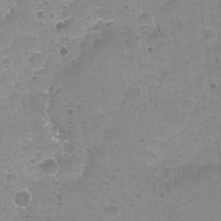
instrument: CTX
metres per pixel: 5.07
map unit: Hto
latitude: -4.5951
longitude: -36.3845
